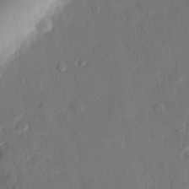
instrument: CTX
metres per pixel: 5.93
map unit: eHh
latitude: 27.2159
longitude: -81.1214
